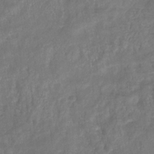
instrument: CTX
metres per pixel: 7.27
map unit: eHb
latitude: -33.7289
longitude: 76.8975
